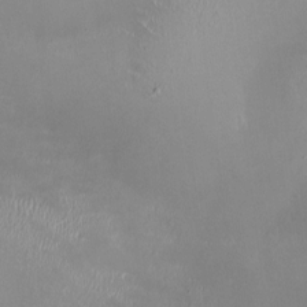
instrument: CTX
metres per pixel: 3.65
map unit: HNhu
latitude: 0.2144
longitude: -2.9702
